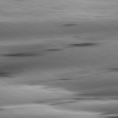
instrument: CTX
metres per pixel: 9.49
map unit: lApd
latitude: 80.8002
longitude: -162.1767
